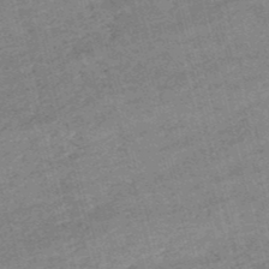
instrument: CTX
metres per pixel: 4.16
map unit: lHb
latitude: -48.3873
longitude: 76.7463
